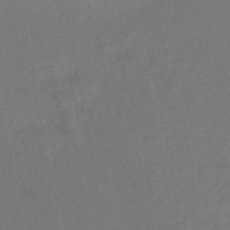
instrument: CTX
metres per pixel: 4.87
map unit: Nhe
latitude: -47.3131
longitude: -170.7624
